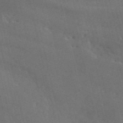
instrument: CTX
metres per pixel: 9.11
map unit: ANa
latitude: 49.0647
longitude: -79.6505
